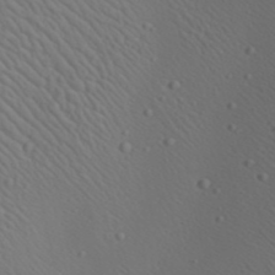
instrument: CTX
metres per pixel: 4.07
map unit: Aa
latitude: 22.9892
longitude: -138.4412
